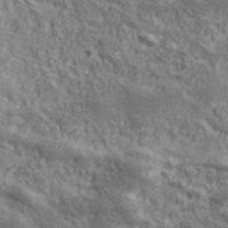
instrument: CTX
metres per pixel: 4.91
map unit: eHh
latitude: 43.5560
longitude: -88.7247
